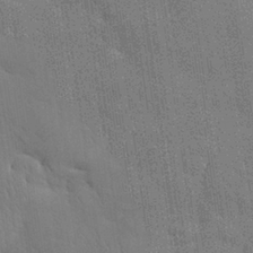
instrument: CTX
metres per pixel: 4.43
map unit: Nhu
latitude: 28.9325
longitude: -68.3656
